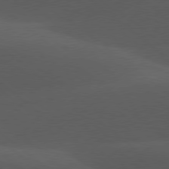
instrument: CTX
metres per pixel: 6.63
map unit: lApd
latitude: 77.9528
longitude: -55.6694
